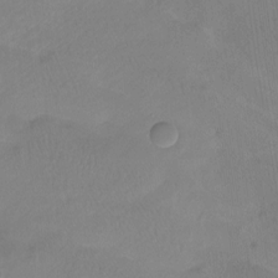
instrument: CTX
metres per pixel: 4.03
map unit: Htu
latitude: -16.0094
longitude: -46.2523
